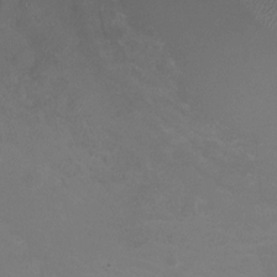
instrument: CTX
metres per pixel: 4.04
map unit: HNhu
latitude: -2.3873
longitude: -2.5168
